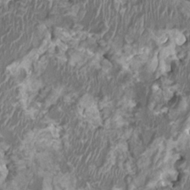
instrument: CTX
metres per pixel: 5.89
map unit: HNhu
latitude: 2.8002
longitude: -2.9702
